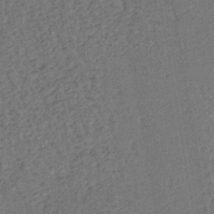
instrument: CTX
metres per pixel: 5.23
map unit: lHb
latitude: -39.9745
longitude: 62.8786
